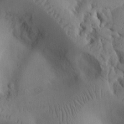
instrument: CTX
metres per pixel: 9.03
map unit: Ht
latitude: 8.2523
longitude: -75.8017
